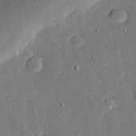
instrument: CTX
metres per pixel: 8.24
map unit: eHh
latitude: 27.4049
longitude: -81.9528
